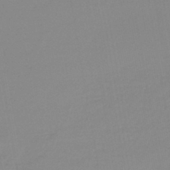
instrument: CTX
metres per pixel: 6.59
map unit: lHb
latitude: -44.1795
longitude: 64.0283
